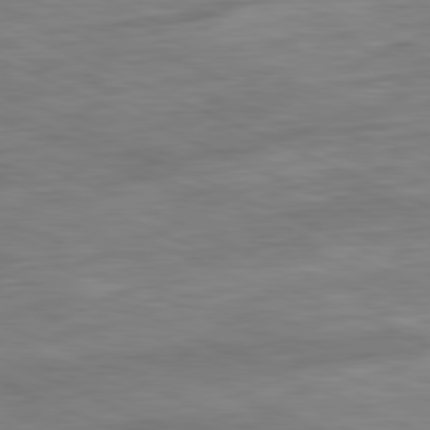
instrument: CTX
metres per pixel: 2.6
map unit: Ap
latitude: -81.6155
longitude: -87.5749
